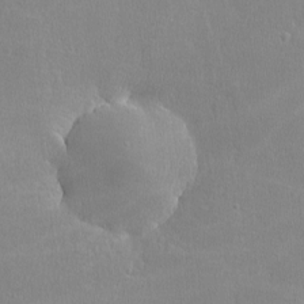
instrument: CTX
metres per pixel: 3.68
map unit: lHvf
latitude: -12.0472
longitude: -101.1214
